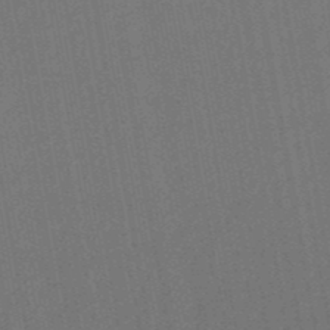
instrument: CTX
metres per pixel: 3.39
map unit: lHb
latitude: -49.5399
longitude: 73.4454
